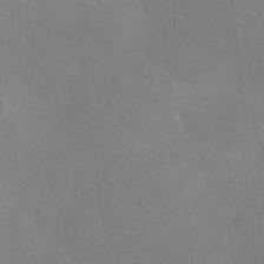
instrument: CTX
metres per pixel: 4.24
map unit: eHh
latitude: 4.7813
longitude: -68.1011
